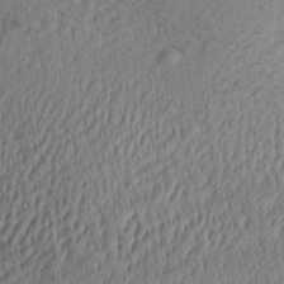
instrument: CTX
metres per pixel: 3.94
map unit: Aa
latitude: 28.0444
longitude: -137.8206
